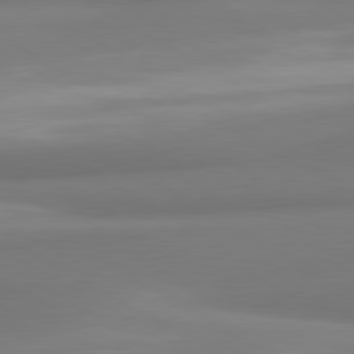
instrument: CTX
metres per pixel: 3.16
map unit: lApd
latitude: 80.4601
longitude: 174.4062
